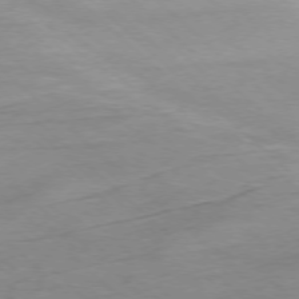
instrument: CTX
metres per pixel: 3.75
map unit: Ap
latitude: -77.3699
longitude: -79.0459
